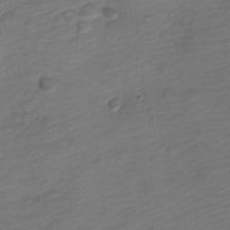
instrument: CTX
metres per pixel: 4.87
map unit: Nve
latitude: -17.7478
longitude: 108.9542
